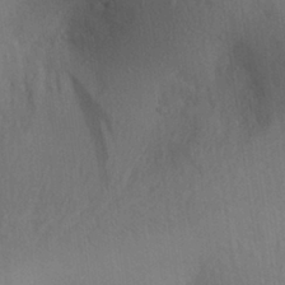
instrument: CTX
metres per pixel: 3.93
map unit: Aa
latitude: 29.5182
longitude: -145.4615
